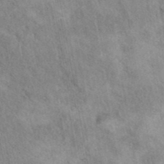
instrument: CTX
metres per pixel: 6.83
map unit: eAb
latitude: 40.1010
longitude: 110.7463
